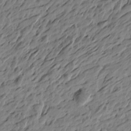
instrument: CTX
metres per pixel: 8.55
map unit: Htu
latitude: -5.4076
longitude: -178.8191
